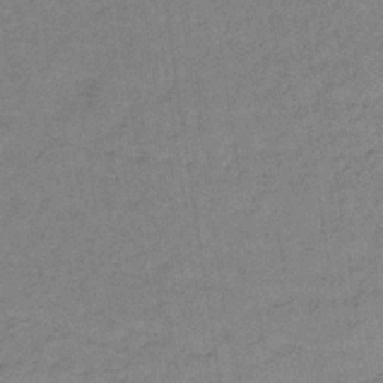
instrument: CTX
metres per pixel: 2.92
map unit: lHb
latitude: -32.9164
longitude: 65.2376
